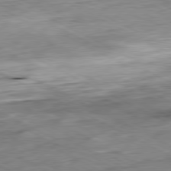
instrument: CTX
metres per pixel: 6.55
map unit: Ap
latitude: -80.9353
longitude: -80.5168
